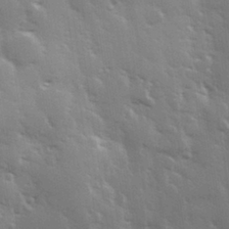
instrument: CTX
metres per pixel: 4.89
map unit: Hve
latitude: 28.5546
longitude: 148.0283
